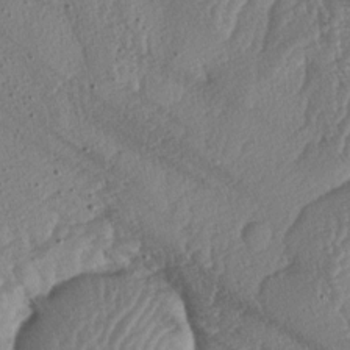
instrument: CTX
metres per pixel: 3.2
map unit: lAa
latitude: -5.7477
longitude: -130.2145
